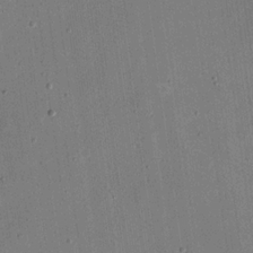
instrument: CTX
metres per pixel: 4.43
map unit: eHh
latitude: 18.5356
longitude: -70.2333
